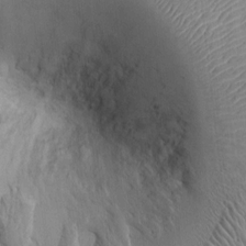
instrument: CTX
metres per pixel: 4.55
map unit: Ht
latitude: -2.6518
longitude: -15.1593
